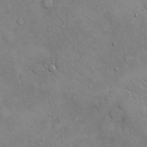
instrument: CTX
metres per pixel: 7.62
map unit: eHh
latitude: -9.0297
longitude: -68.6868
